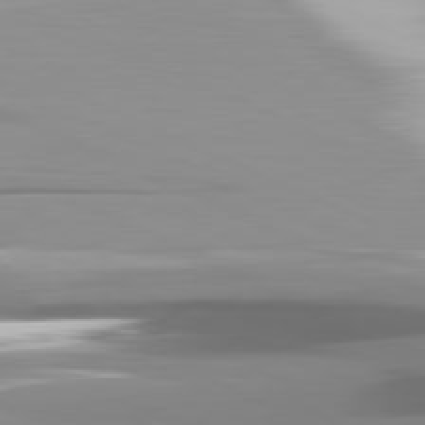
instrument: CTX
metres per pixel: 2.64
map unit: lApd
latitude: 81.4237
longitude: -140.0255
